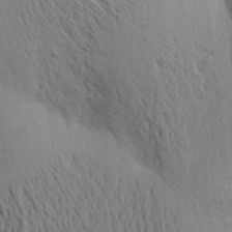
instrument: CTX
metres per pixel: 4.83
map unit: Aa
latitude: 25.1592
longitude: -149.0458
